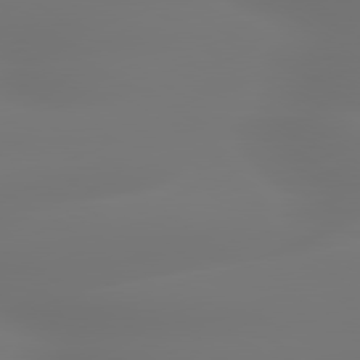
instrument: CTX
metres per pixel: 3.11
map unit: lApd
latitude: 79.7828
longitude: -136.9514
